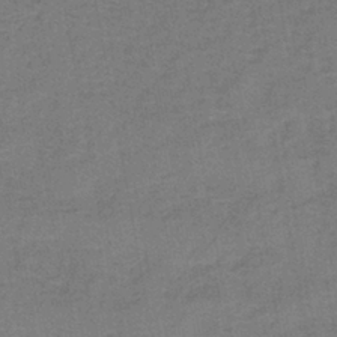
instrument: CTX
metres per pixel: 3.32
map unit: HNb
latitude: -37.1809
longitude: 52.0850
